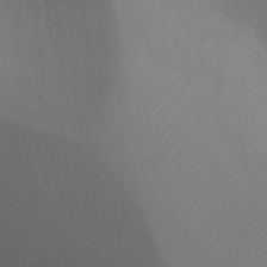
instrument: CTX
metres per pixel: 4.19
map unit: Ht
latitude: -9.8233
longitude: -20.5357
